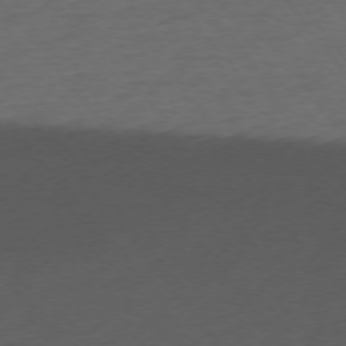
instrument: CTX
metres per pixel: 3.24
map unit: Ap
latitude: -74.9353
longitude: -70.9891
